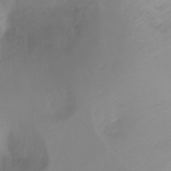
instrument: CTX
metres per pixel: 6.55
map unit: Ht
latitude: -17.2376
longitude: -47.2348
